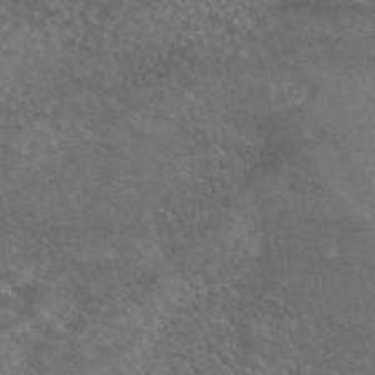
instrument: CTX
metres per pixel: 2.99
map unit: eAb
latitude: 45.2915
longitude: 115.3698
